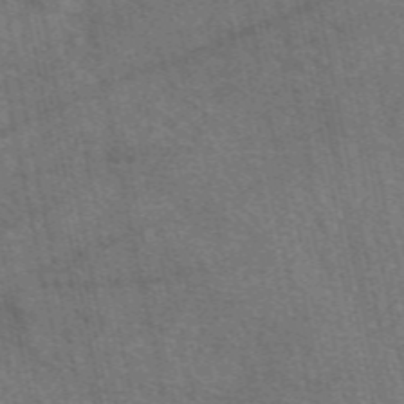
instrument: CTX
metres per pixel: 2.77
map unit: eAb
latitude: 50.8380
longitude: 112.2740
